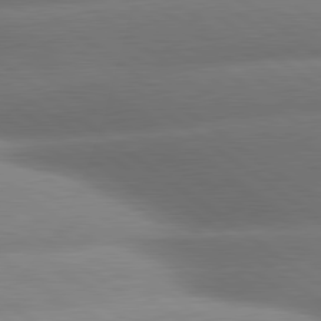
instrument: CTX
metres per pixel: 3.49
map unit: lApd
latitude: 80.5735
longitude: -160.7624
